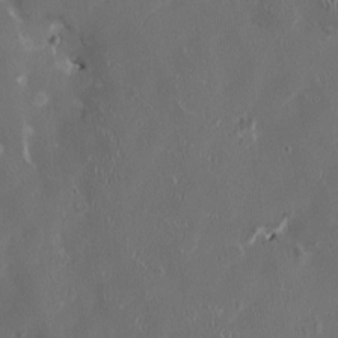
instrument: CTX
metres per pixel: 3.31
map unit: HNhu
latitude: 1.1592
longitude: -4.7624
